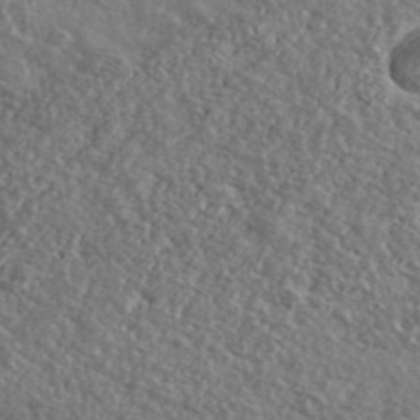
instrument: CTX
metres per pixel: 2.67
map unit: Ave
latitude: 40.1199
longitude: -108.0633
